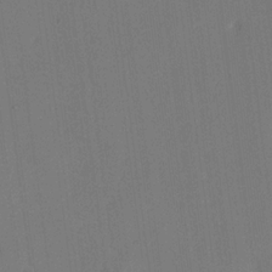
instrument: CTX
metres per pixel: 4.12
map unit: eHh
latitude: 18.4223
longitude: -67.6882
